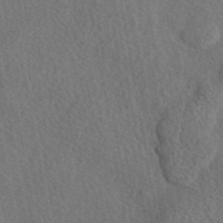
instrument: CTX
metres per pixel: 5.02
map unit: eAb
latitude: 42.7624
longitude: 109.5966
